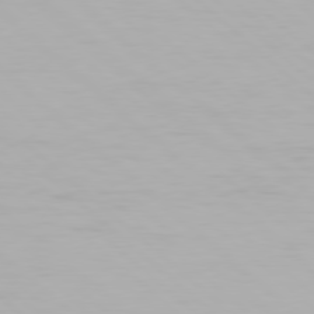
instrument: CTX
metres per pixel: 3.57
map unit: Hpe
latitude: 77.9528
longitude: -133.1025
